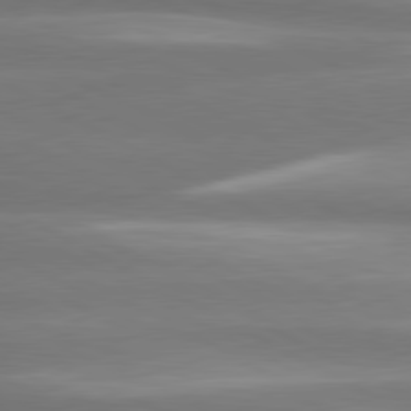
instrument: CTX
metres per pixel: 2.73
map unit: lApd
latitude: 80.7246
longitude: -135.4237
